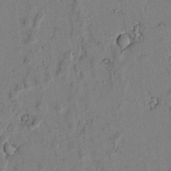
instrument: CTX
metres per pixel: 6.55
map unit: lAvf
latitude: 5.9717
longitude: 169.1431
